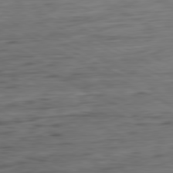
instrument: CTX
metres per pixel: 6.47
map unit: Ap
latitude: -81.5021
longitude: -77.8772
